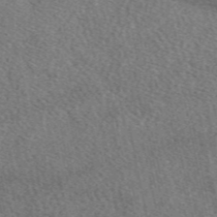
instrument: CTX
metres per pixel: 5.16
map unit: eAb
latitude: 47.9717
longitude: 117.8611
